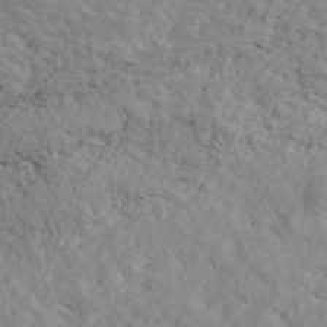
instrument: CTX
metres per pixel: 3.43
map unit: ANa
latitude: 41.1214
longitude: 33.0676
